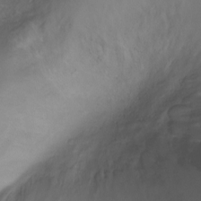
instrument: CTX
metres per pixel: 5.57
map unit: Ht
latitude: -6.6896
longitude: -27.5371
